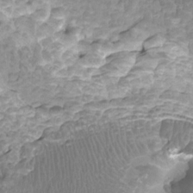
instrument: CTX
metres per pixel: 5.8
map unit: Ht
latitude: -3.7855
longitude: -18.5734
